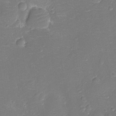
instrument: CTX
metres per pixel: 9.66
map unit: Ht
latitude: -11.0109
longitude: -23.3104
